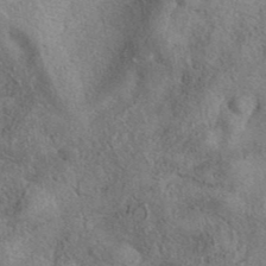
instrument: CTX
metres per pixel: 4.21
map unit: eAb
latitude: 40.5734
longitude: 107.8423
